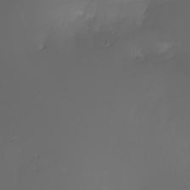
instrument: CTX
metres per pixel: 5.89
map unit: Nhe
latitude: -33.5022
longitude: -116.9703
